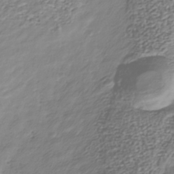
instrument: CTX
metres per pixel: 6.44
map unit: Nhu
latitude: -38.8597
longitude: -81.8961
